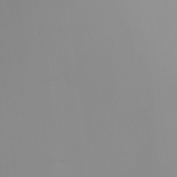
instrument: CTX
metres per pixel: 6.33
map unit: eHh
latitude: -5.4832
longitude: -86.5357
